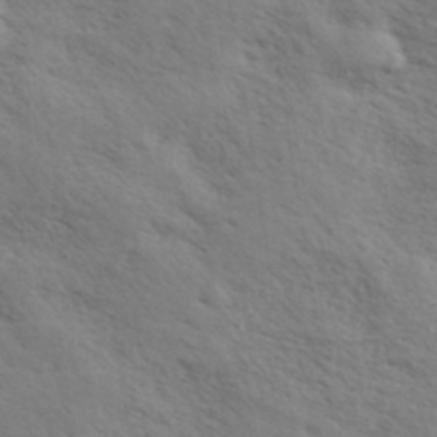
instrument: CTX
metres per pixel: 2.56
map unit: eHh
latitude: 35.9339
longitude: -139.8583
